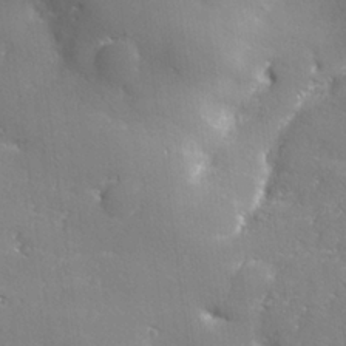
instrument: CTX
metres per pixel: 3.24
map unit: lHvf
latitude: 25.5371
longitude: 141.0864
